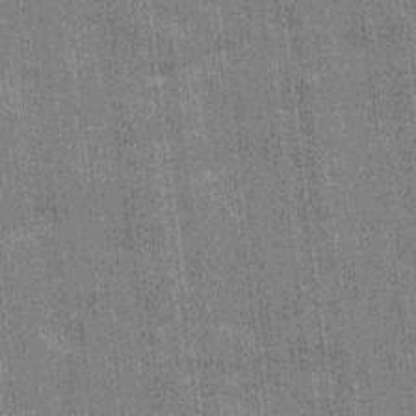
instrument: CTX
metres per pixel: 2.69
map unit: Ave
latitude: 15.8773
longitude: -138.3278
